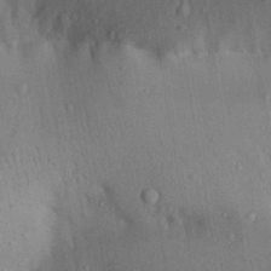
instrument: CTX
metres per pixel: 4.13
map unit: Aa
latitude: 29.3104
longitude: -146.8758
